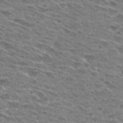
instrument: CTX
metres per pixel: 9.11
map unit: Hto
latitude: 29.3481
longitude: -44.8947
